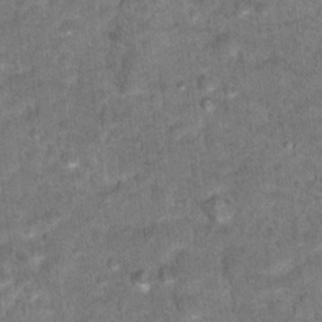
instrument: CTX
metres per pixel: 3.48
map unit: Hto
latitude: 17.7261
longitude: -36.6302
